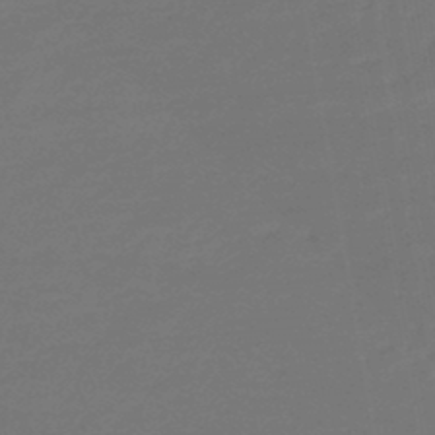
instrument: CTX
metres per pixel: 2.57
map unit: lHb
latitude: -46.1983
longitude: 60.8030
